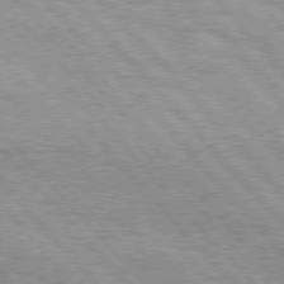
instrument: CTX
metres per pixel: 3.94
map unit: Hpe
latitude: 76.1577
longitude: -151.0080
